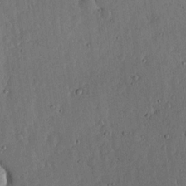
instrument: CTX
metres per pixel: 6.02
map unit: lHvf
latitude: 19.9528
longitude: -115.5182
